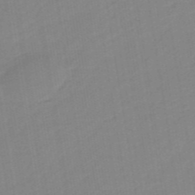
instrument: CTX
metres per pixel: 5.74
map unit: eHb
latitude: -48.2362
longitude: 87.6533
